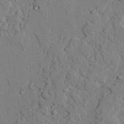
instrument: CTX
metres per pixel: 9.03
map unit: lAvf
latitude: 25.6127
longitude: -110.2712
